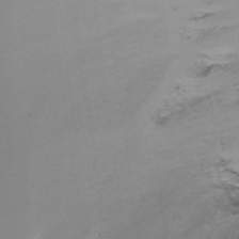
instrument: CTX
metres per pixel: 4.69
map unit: Htu
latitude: -14.7841
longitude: -45.6505
